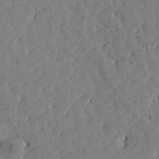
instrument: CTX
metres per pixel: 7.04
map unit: Htu
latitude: 0.9702
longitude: 179.6533
